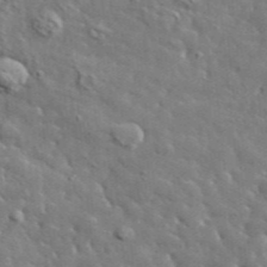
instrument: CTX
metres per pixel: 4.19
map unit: lHvf
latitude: 36.8191
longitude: -87.1403
